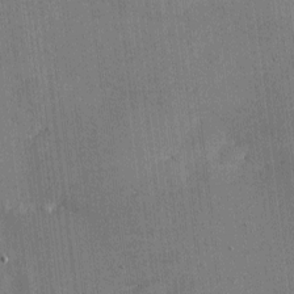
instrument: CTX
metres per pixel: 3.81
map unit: eHh
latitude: -2.8219
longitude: -79.8773
